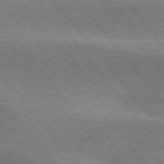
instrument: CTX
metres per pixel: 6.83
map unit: lApd
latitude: 76.3467
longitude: -61.4237
